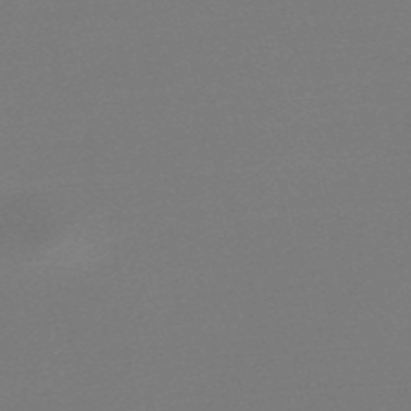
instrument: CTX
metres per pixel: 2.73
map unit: Nve
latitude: -56.6329
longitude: 62.6140
